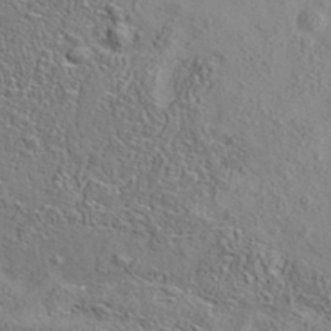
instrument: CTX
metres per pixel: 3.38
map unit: eAb
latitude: 35.4615
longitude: 108.5196
